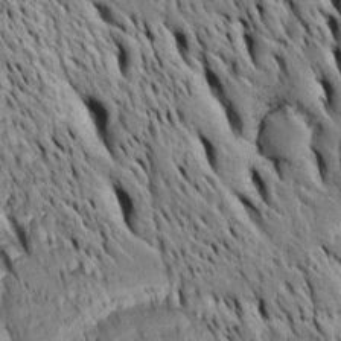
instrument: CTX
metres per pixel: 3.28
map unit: Htu
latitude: -3.8989
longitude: 151.5210
